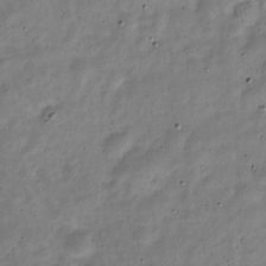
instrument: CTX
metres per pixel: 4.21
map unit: Nve
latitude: -24.4629
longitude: 106.0661
